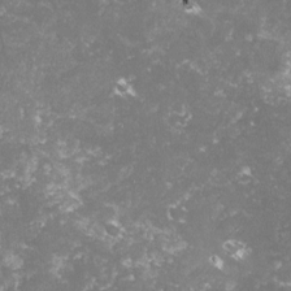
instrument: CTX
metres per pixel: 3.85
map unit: lHvf
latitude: -15.2187
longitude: -98.5356
